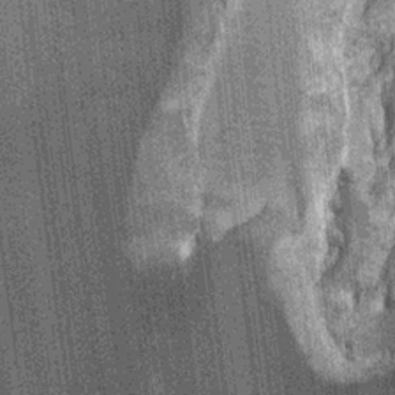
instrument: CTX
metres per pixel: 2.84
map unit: Ht
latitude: 0.0633
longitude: -17.6882
